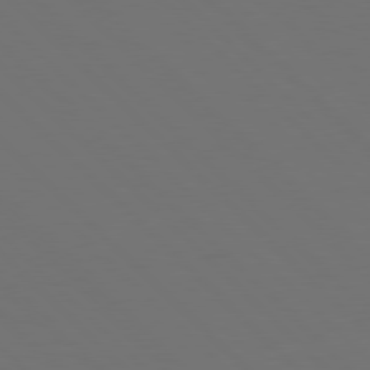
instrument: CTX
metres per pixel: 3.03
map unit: Hpe
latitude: 77.7449
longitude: -169.5938
